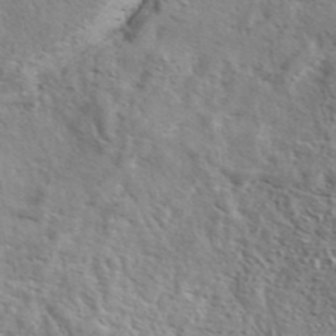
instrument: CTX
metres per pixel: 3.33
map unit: eAb
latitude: 42.1389
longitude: 103.8422
